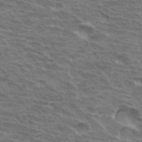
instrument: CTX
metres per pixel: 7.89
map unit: Hto
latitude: 33.7639
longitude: -42.9892
